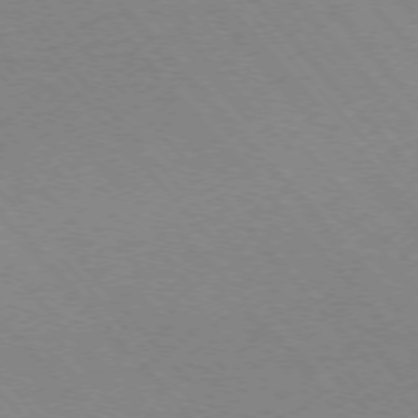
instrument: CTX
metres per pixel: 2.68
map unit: Ap
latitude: -75.8234
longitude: -63.4049
